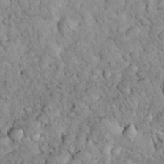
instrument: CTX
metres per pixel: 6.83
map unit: eHh
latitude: 33.1214
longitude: -65.4426
